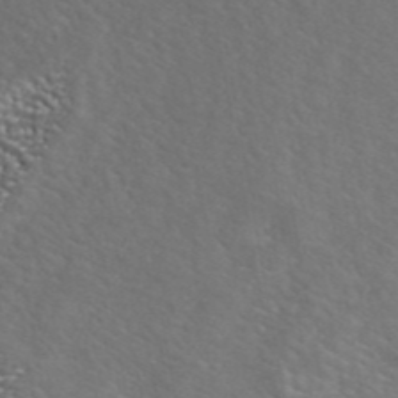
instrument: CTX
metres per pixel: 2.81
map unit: ANa
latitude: 44.4412
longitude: 23.6344
